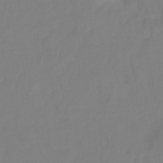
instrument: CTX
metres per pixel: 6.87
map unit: HNhu
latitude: -27.3131
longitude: 73.9745
